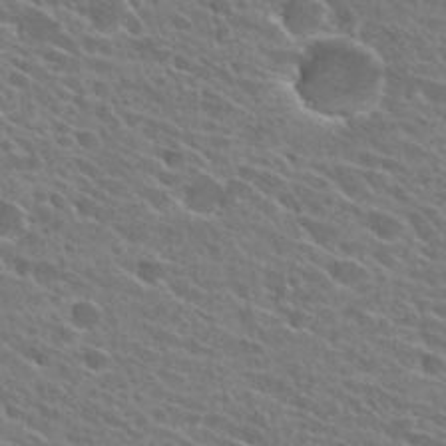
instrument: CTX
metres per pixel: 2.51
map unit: Hto
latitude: 25.8772
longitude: -41.4426
